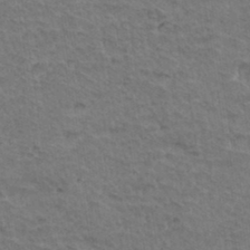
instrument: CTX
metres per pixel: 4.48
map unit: Hto
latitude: 35.3859
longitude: -46.4034
